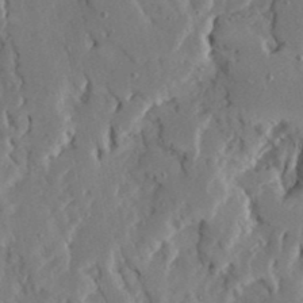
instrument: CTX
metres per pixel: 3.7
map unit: Ave
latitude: 23.3293
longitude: -131.1593
